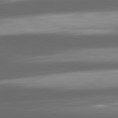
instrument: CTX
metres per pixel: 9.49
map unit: lApd
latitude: 81.2348
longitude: -143.4993
